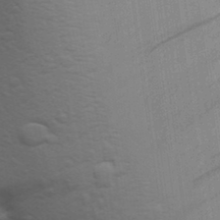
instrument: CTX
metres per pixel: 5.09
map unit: Aa
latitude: 28.9702
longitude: -139.9717
